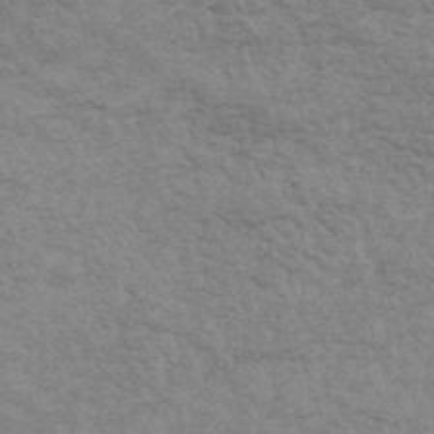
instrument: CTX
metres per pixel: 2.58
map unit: eHb
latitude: -44.0850
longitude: 89.4076
